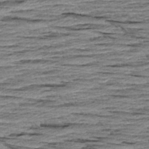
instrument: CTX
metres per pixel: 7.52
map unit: Aa
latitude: 8.5168
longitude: -137.5371
